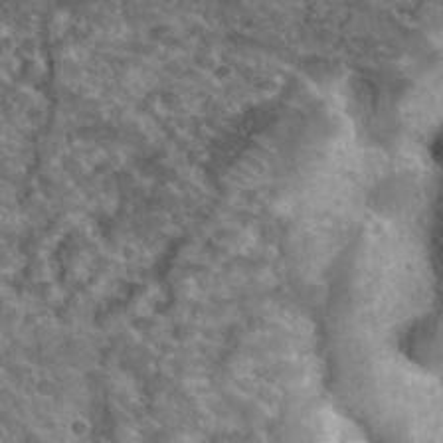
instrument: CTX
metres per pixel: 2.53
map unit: Hto
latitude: 32.5924
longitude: -49.3293
